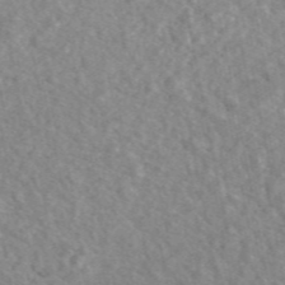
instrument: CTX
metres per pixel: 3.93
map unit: ANa
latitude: 46.0255
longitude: 29.2376
